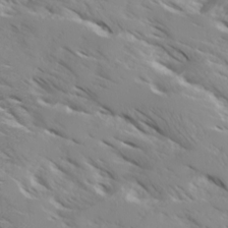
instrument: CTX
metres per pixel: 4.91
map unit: Ave
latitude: 17.3104
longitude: -129.4048
